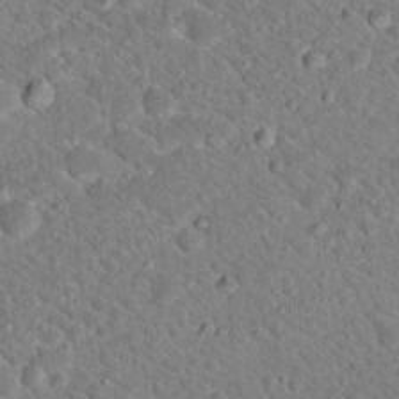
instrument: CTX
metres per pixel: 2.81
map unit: Hto
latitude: 18.8947
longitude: -33.2537
